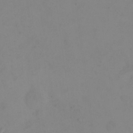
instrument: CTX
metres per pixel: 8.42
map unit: eHh
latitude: 23.5560
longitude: -65.8394
